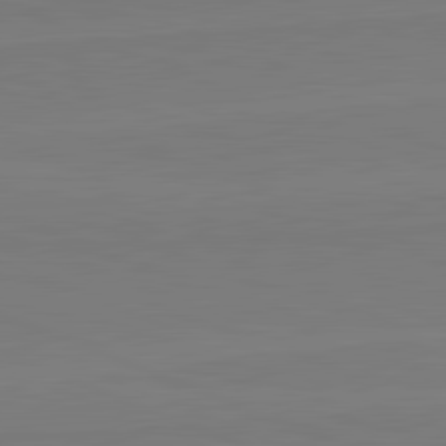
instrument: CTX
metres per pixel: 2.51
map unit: lApd
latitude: 82.1577
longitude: 165.6722
